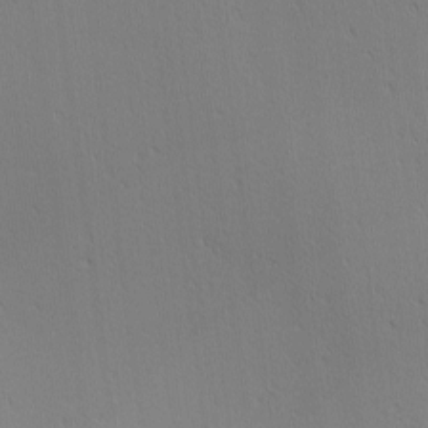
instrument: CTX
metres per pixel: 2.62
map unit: Ave
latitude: 2.1200
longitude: -115.1214
